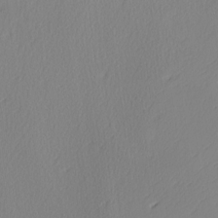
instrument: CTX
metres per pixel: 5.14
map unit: Ave
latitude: 2.6679
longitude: -111.5371
